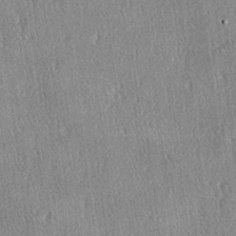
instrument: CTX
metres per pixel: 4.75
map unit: lAa
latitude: -4.3684
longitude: -126.1578
